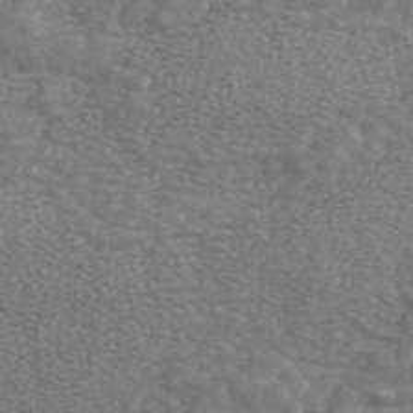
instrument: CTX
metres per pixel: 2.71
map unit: ANa
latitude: 44.1955
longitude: 25.3887
